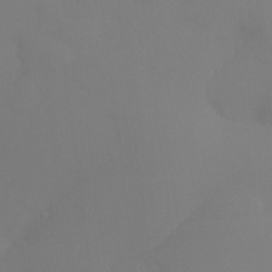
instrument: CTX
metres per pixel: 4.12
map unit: Ht
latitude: -15.5210
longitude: -48.0633
